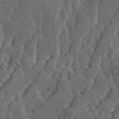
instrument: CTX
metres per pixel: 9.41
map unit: Ave
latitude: 14.3657
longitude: -136.4223
